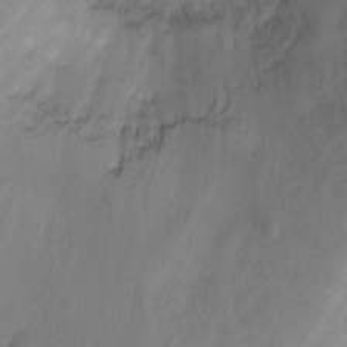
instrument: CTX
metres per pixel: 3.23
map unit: Ht
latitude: -1.4455
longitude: -20.3090
